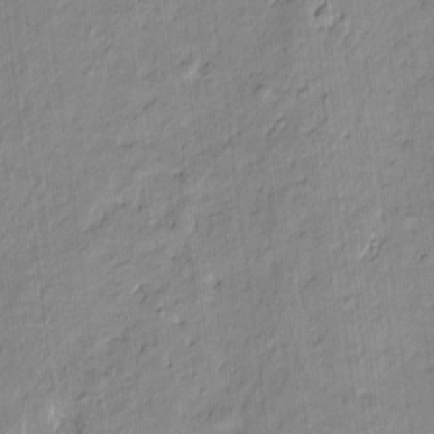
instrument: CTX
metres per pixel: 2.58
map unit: Htu
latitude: -9.6911
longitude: 176.5574
